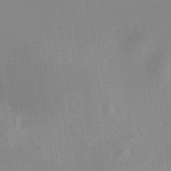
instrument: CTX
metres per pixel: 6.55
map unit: HNhu
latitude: 11.6694
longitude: 11.2565
